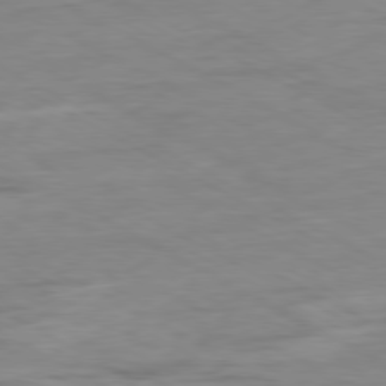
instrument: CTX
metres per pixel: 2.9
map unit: Ap
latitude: -80.3307
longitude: -76.9324
